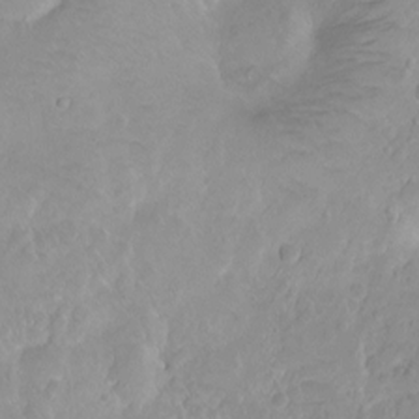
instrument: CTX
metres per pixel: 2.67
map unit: Ht
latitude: -8.7841
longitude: -35.8961
